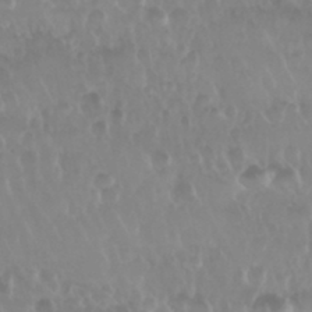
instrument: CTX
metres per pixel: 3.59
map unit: Nhu
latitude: 29.5749
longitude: -56.5923
